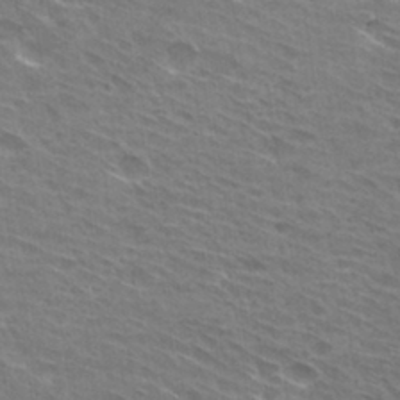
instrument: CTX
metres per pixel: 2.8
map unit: Hto
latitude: 31.0459
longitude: -44.7624
